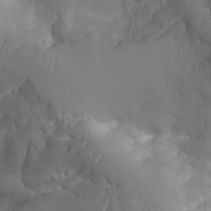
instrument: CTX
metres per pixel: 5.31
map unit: Aa
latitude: 26.4223
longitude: -128.8380
